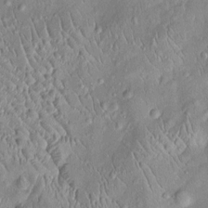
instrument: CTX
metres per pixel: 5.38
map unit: Htu
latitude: -5.9178
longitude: 157.8233
